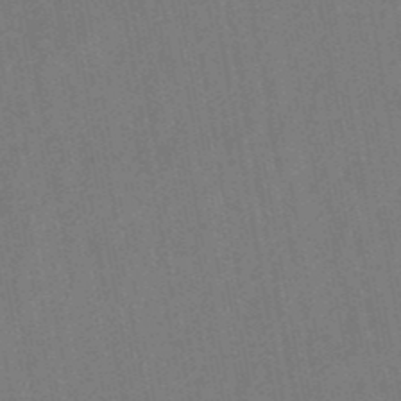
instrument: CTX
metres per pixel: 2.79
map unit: lHb
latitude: -49.2376
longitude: 73.3887
